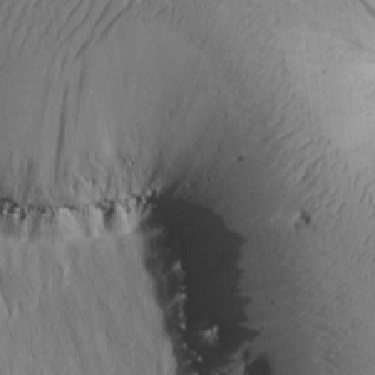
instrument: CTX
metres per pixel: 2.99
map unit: Htu
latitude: 0.1389
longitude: 173.8233
